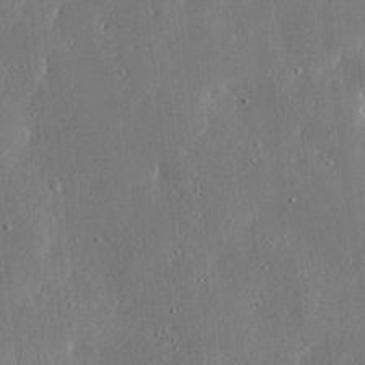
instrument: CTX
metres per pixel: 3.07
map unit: Ave
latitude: 17.4993
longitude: -139.7072
